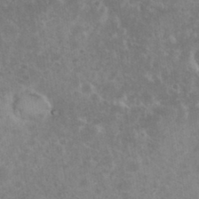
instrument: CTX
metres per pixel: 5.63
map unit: eHh
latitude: 35.8016
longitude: -62.2712
